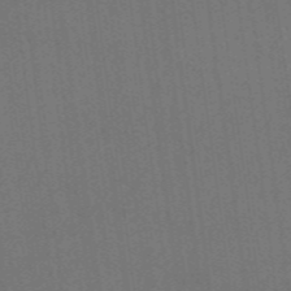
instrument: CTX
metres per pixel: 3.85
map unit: HNhu
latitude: -43.5777
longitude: 96.9542
